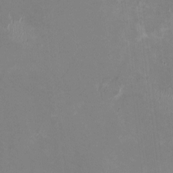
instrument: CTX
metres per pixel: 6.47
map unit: HNhu
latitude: -1.1620
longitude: -4.8947
